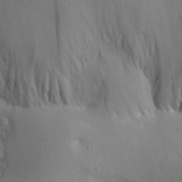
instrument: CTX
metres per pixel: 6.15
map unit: Aa
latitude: 30.1389
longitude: -141.3481
